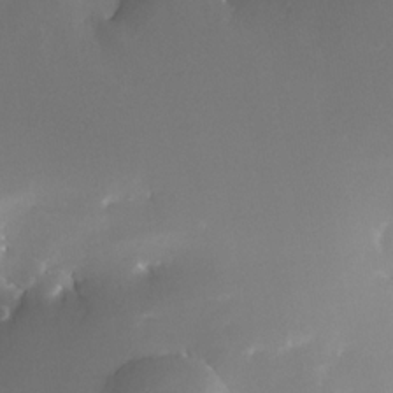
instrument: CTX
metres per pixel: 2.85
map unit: Nhe
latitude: -33.0298
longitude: -116.1389
